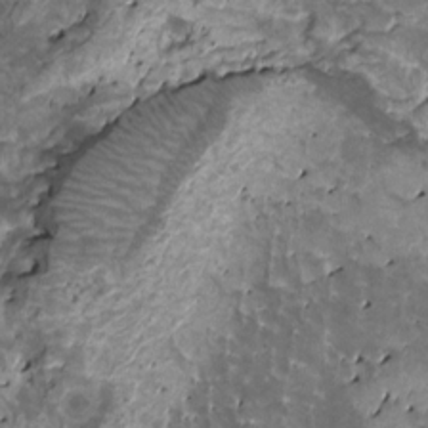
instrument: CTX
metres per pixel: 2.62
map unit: HNhu
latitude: 3.5749
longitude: 6.0661
